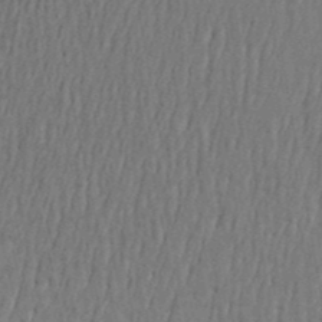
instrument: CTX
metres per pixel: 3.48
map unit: Aa
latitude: 19.8772
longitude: -143.2348
